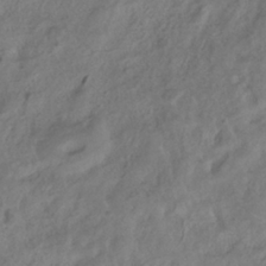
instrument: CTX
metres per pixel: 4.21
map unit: ANa
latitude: -38.7085
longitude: 97.0109
